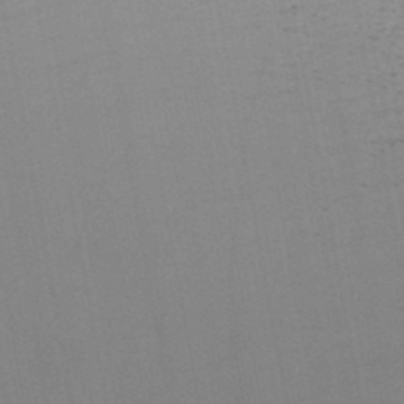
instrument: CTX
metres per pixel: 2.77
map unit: HNb
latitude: -48.7463
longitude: -50.3467
